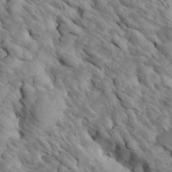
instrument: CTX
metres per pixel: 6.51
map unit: Htu
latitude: 2.1766
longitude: 142.8408
